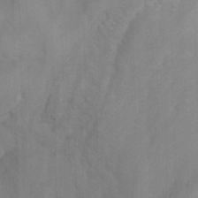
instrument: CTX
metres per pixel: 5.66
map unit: Nhu
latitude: -6.5951
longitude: -67.2159
